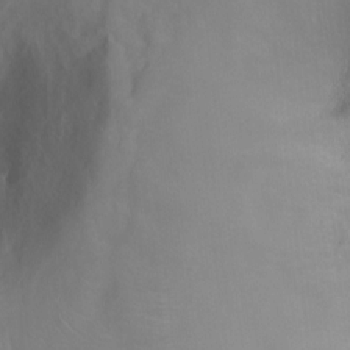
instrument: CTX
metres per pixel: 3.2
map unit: Ht
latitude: -2.1983
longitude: -33.3860
